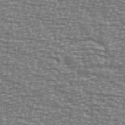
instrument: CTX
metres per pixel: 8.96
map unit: Ave
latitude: 40.3278
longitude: -113.2915
